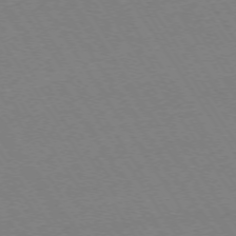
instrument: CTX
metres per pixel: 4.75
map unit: Ap
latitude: -73.8611
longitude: -83.5182
